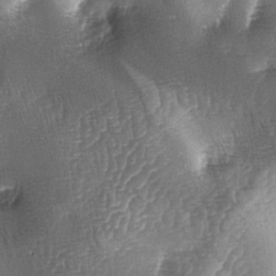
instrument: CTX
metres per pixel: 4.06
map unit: lAa
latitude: -4.8219
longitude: -128.5735
